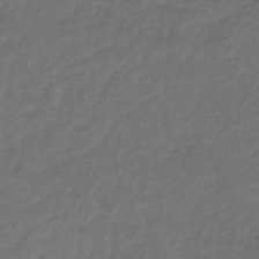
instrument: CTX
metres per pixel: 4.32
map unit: lHb
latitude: -45.6911
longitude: 67.8422
